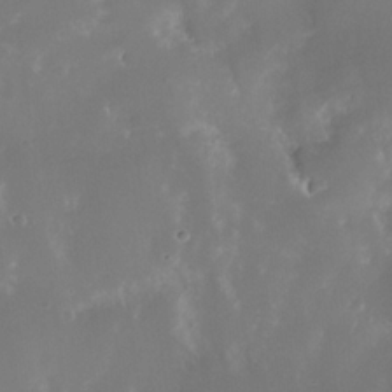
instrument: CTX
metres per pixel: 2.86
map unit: Nhe
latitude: -35.4643
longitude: -131.2726
